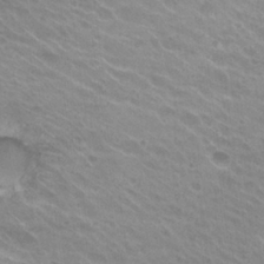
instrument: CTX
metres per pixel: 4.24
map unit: Hto
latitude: 25.9150
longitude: -36.2145
